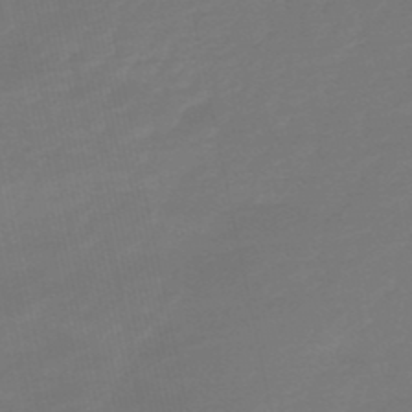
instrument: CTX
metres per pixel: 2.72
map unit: eHb
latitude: -50.6140
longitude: 78.1416
